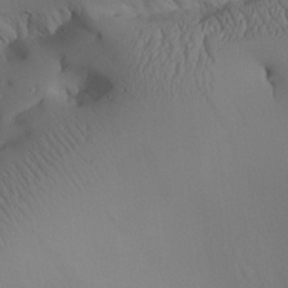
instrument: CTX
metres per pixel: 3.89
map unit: Aa
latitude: 25.0080
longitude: -128.2711
